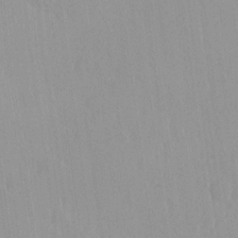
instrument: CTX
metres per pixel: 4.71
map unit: Ave
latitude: -11.1809
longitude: -120.7813
